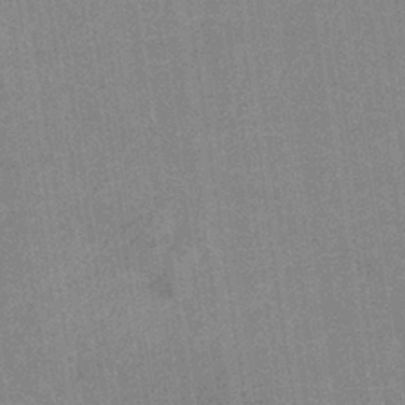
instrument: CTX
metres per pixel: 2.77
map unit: eHb
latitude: -34.5574
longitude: 73.3509
